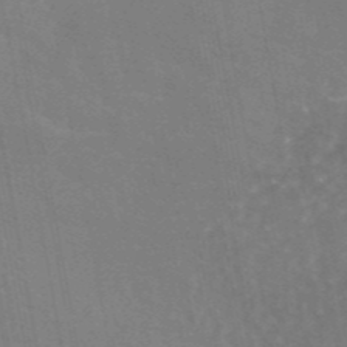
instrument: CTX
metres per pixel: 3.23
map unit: eAb
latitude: 45.3481
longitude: 121.8611
